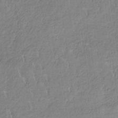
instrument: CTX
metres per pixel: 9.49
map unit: HNb
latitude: -33.4644
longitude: 59.6721
